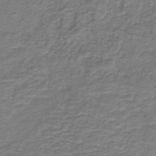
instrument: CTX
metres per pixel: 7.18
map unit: lHb
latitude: -41.5588
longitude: 53.8611
